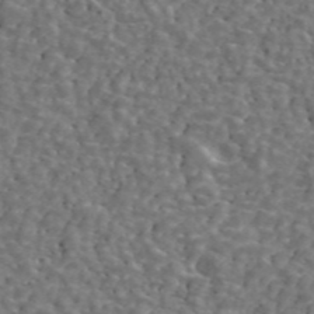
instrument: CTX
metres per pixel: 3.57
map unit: ANa
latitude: 44.1955
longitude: 28.7274
